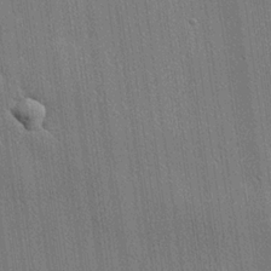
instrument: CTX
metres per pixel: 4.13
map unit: lHvf
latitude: 20.4412
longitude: 141.8422
